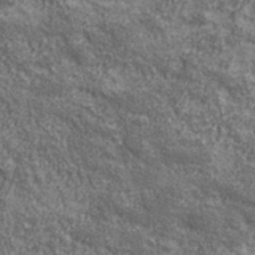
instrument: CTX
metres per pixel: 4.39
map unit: eHh
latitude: 43.4615
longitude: -88.8002
